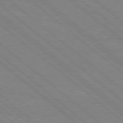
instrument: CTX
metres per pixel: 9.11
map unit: Hpe
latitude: 78.3656
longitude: -123.5938
